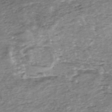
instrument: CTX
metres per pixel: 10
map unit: Nhe
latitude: -47.4265
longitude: -171.5749
